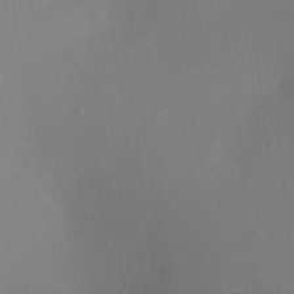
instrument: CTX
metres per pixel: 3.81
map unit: Ht
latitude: -9.6911
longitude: -23.9150
